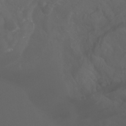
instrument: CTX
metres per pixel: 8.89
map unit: Ht
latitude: -0.8030
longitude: -45.9528
